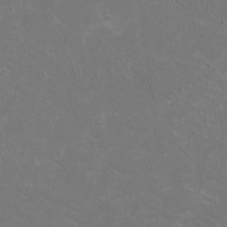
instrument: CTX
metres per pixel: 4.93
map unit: HNhu
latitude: 0.9324
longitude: -1.0080
